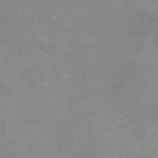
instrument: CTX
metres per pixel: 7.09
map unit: HNhu
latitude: -1.8423
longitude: -3.6505
